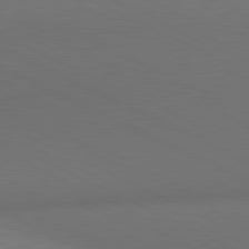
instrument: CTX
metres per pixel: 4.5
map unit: lApd
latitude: 81.0458
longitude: 137.6344
